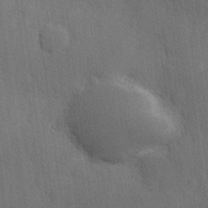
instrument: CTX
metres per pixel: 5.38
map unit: Hve
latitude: 18.7057
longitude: 151.1053
